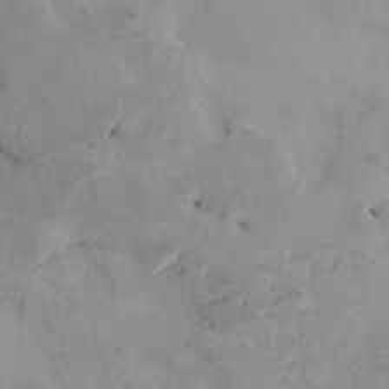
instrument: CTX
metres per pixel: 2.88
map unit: HNhu
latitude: 8.4412
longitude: -0.9891
